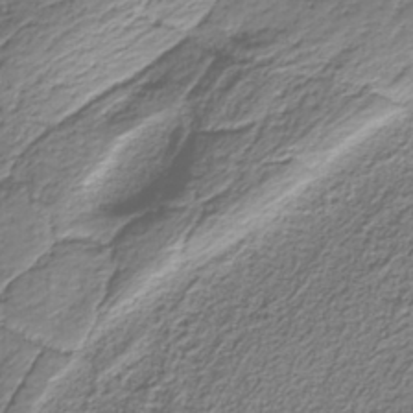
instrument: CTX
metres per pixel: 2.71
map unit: eAb
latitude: -38.1606
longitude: 52.9919
